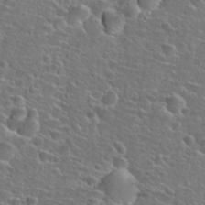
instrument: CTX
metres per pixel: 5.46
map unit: Hto
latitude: 25.8583
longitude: -49.6316
